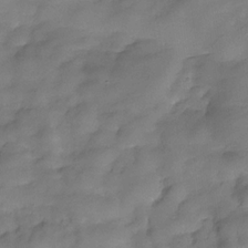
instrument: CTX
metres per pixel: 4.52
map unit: Hve
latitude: -29.5210
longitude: 93.1809
